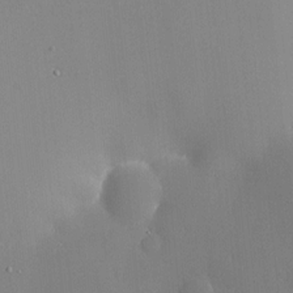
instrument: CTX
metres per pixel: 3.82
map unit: HNhu
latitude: 6.0633
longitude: 13.6344
